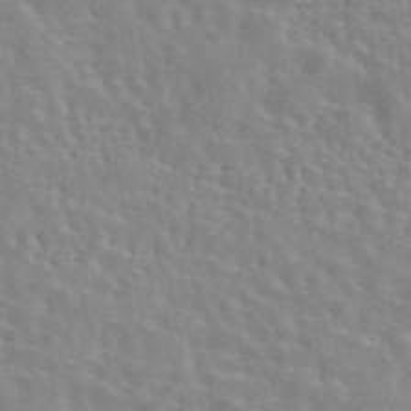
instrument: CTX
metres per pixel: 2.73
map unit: eAb
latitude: 44.0822
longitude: 113.4077
